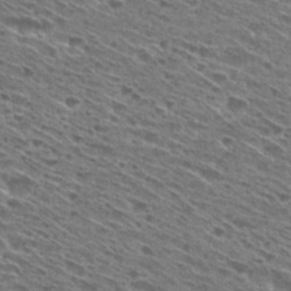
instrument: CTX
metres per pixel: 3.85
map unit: Hto
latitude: 29.1592
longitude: -46.0444
